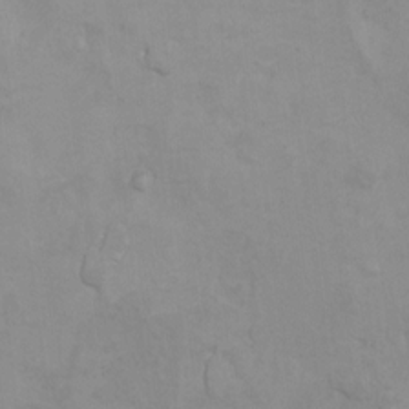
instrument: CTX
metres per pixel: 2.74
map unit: Ht
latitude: 10.1578
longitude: -32.6113
